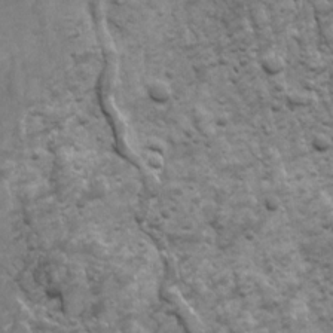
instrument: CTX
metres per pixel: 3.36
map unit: Ave
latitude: 17.0270
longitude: -132.3656
